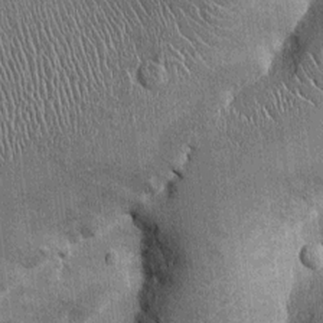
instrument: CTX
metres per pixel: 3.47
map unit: Ht
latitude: -2.8030
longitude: -12.9703
